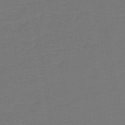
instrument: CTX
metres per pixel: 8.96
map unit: lHb
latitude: -42.1416
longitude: 53.7855
